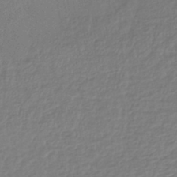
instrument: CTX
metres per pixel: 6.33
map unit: lHb
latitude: -42.4628
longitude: 68.3495
